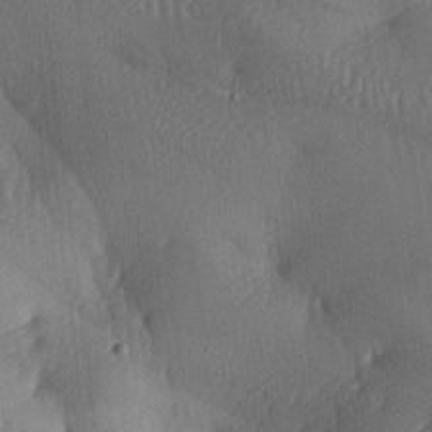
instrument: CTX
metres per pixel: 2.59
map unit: lAa
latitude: -8.2550
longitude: -127.8017
